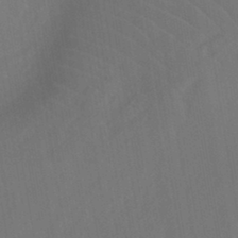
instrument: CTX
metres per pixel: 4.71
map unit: eHb
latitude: -43.6532
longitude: 87.5777
